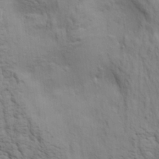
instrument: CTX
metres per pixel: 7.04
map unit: Aa
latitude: 21.3482
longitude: -142.0822
